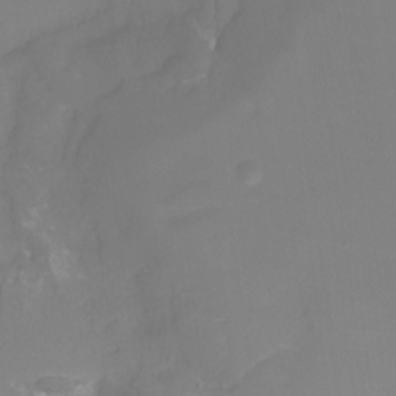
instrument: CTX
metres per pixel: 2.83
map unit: Nhu
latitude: -17.7289
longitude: -47.2348
